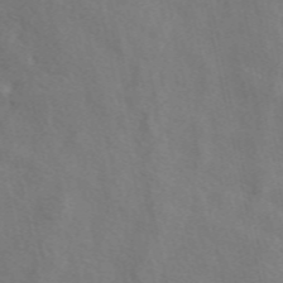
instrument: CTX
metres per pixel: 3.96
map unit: eAb
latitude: 50.8191
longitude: 117.2186
